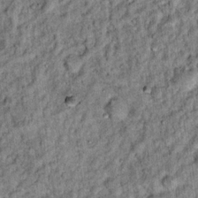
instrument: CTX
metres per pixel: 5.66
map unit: Hto
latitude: 14.8380
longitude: -35.6694
